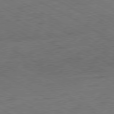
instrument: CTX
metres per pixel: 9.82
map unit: Hpe
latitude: -80.8597
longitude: 17.0865
